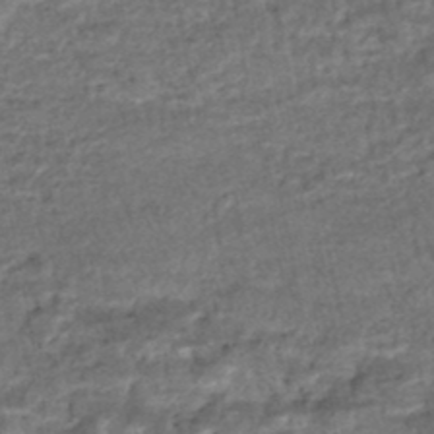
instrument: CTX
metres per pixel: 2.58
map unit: HNhu
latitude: -48.0283
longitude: 102.6330
